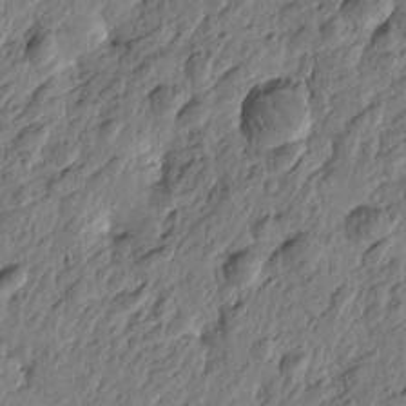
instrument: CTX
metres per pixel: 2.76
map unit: Htu
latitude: -3.2186
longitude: 179.5210
